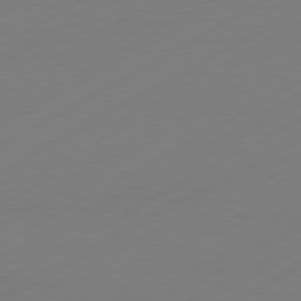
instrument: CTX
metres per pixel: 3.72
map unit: Hpe
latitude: -81.2187
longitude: 14.3118
